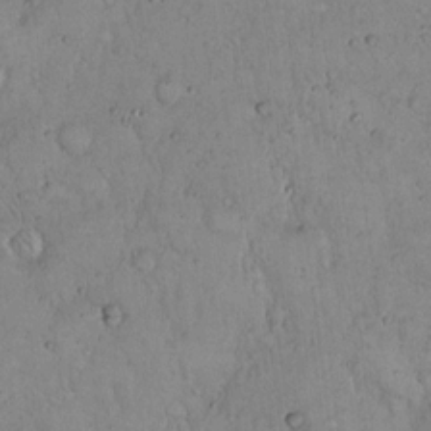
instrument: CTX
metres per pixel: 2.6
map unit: Hto
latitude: 14.2712
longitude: -56.9702
